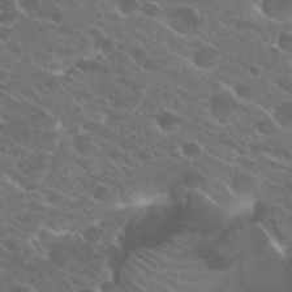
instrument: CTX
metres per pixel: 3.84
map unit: Hto
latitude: 25.4993
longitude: -39.8205
